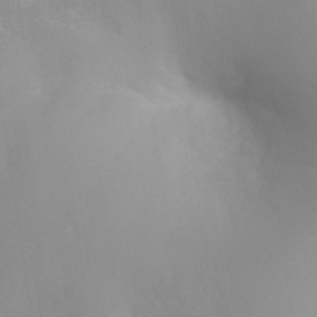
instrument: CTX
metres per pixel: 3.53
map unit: Nhu
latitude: 26.4601
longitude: -55.4426
